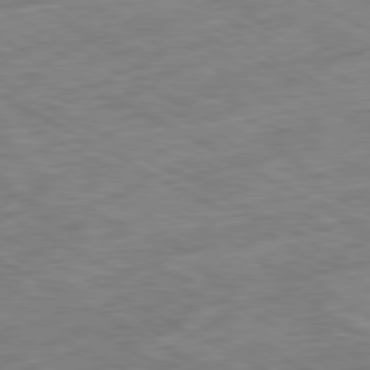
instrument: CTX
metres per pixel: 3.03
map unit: Ap
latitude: -80.9164
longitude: -73.9151
